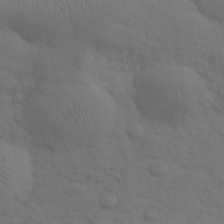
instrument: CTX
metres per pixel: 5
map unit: eHh
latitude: 30.6302
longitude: -69.6316
